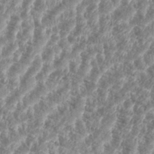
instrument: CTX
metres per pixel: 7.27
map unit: eHh
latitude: 35.3292
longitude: -135.9528
